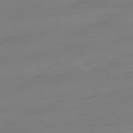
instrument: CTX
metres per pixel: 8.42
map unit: Ap
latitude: -78.6518
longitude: -98.8946
